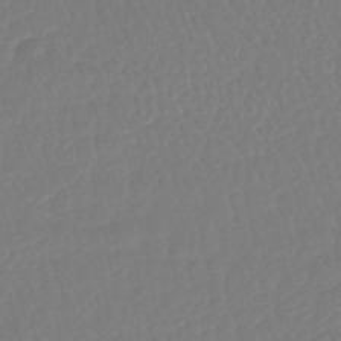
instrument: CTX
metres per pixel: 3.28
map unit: lHb
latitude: -42.5195
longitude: 77.4454
